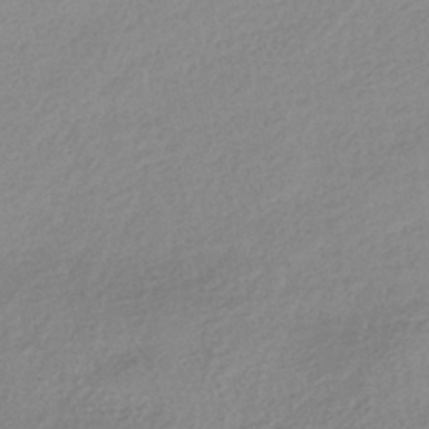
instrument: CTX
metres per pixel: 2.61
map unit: HNhu
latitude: -41.1809
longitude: 95.0486
